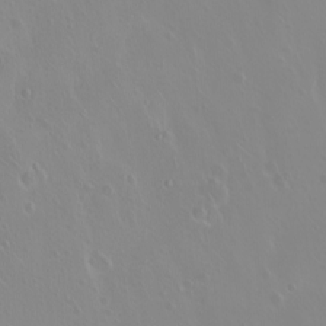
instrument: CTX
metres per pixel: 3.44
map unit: eHh
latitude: 1.6505
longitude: -55.0080
